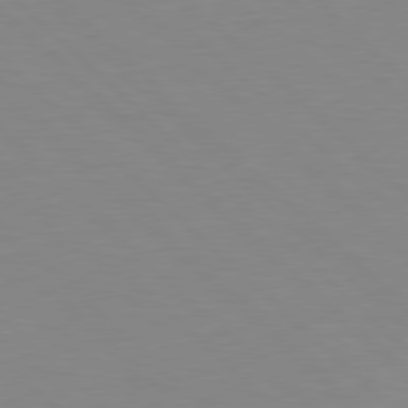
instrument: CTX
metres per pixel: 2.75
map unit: Hpe
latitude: 78.3279
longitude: -164.2334
